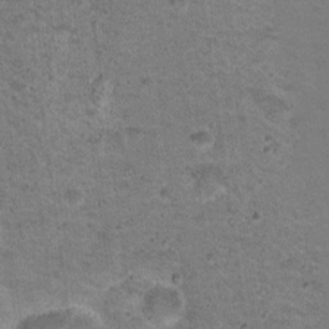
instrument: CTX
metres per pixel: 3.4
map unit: Nhu
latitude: 17.1025
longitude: -31.1026
